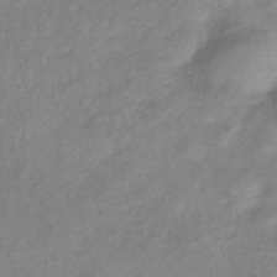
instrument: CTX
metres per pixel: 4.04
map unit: eHb
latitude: -40.7274
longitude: 80.6708
